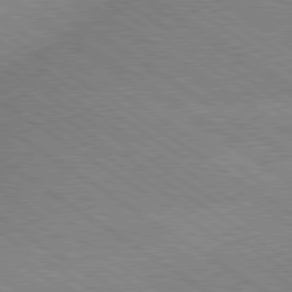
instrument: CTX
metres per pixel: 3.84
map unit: lApd
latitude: 79.4994
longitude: -152.1767
